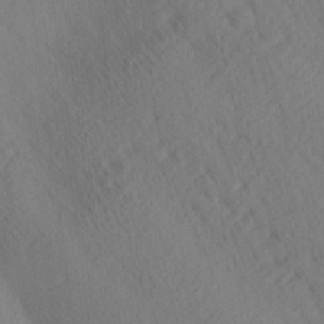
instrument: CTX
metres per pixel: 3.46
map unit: lAa
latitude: 21.0081
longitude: -138.8947
